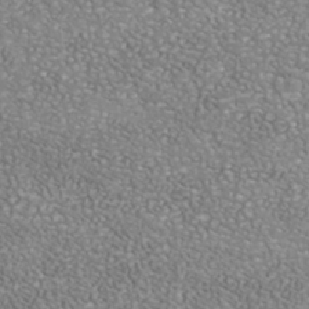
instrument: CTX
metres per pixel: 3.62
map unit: Nhu
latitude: -40.1795
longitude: -81.3104
